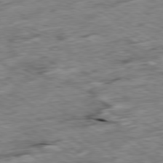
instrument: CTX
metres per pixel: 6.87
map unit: Ap
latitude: -80.0472
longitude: -84.6680
